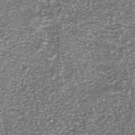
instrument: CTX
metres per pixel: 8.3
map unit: Nhu
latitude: -39.2187
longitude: -81.8205
